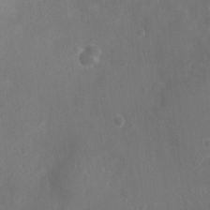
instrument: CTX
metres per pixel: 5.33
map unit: Nhu
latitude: 6.2711
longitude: -19.9717
